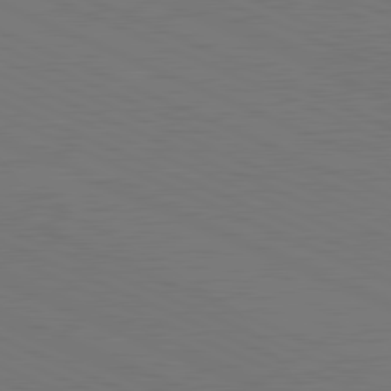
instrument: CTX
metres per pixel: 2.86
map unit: lApd
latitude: 81.7072
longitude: 149.3132
